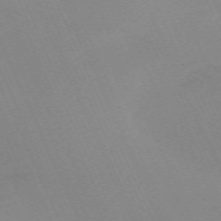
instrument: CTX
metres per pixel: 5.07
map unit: Nhu
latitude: -67.7289
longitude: 39.3699
